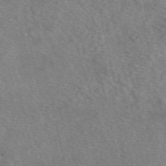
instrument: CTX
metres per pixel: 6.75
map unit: eAb
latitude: 50.1766
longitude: 112.0661
